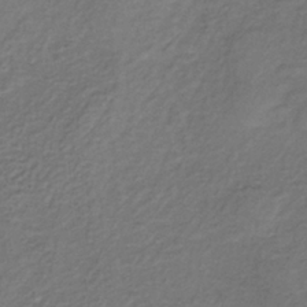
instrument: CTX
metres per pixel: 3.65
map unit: lHb
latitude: -35.5777
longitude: 61.6344
